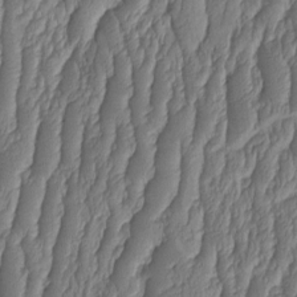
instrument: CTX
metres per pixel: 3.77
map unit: HNhu
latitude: -2.1983
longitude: 13.5588
